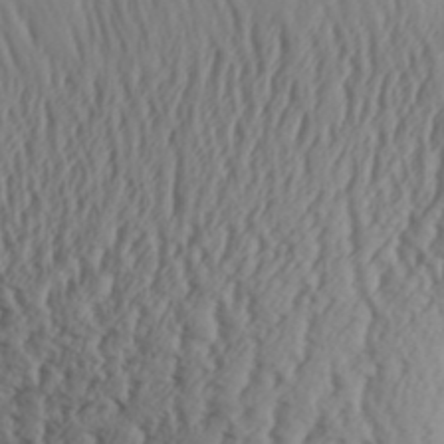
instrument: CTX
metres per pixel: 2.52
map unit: Aa
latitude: 30.6869
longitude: -135.8772
